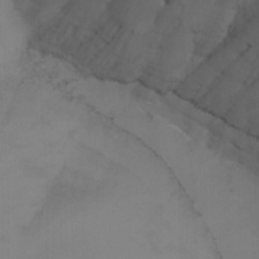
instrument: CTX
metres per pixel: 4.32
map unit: Nhu
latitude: -14.6330
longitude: -54.5168
